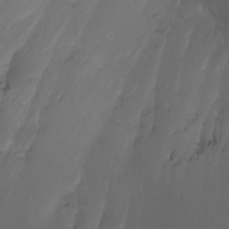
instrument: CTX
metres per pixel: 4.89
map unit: Htu
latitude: -6.5385
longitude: -68.8569
